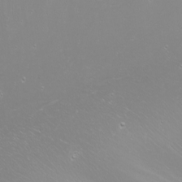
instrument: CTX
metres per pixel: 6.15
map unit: Nhu
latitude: -7.0486
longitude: -78.9703
